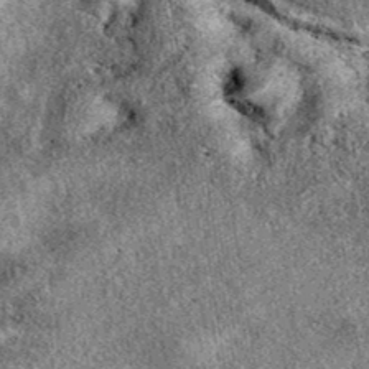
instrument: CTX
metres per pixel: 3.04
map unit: eAb
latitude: 39.8016
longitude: 107.9745
